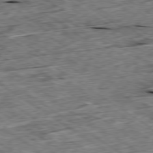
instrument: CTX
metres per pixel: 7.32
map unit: Ap
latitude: -79.6155
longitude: -87.1592
